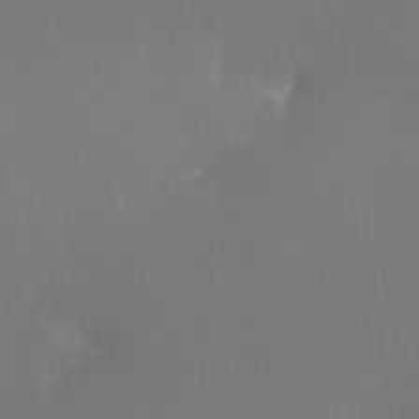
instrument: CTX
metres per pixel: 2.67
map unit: HNhu
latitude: -0.2740
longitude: 4.6707
